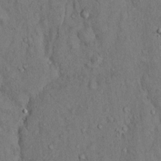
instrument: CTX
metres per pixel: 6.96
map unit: Hto
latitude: 13.7261
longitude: -58.4412
